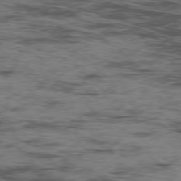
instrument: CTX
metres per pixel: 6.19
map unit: Ap
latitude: -77.5777
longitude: -81.3104
